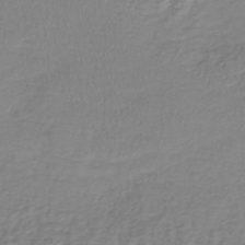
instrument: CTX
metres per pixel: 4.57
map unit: lHb
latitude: -40.8030
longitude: 71.7289
